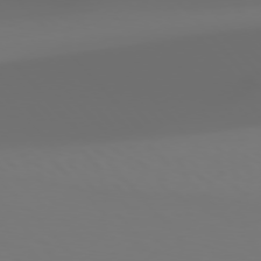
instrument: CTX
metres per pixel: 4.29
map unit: Hpe
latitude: 76.6301
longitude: -133.0270
